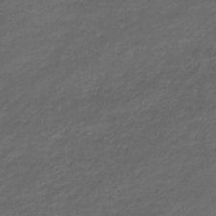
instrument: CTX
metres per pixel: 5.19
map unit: eHb
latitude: -33.2565
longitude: 68.5951
